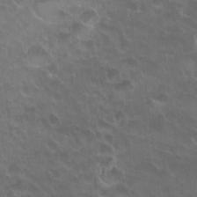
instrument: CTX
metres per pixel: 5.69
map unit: Nhu
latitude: 26.9136
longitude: -53.8961
